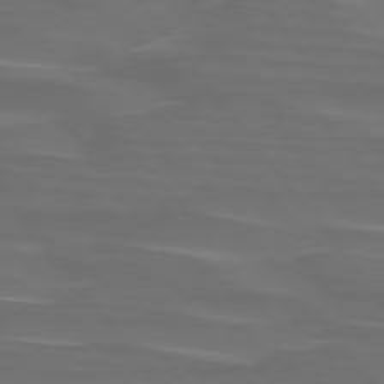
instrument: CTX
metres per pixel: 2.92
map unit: lApd
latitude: 75.4238
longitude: -79.9339
